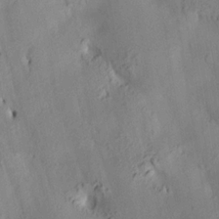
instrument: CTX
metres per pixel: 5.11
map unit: HNhu
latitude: 14.5735
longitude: 12.1039
